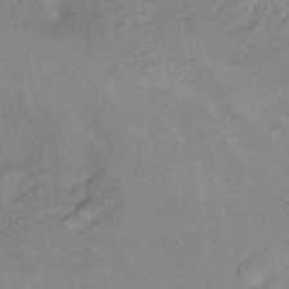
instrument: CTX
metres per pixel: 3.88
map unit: Hto
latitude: 7.3293
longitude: -36.6869
